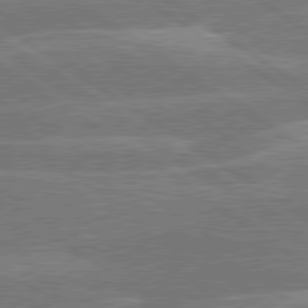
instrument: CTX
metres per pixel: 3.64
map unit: lApd
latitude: 79.9150
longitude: -130.0255
